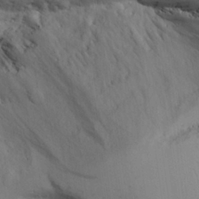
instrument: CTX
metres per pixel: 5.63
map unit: Aa
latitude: 25.4615
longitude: -132.0444
